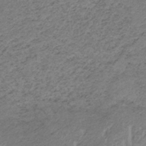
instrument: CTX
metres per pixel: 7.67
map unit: HNb
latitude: -33.6722
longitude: 63.0486
